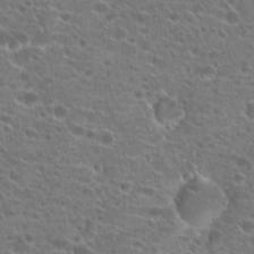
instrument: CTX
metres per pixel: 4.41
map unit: Hto
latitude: 21.4994
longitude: -41.0647
